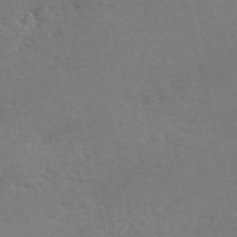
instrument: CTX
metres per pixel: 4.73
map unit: ANa
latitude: 50.0444
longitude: -81.5749
